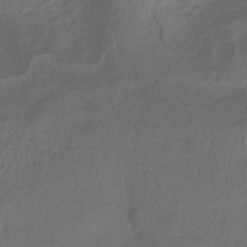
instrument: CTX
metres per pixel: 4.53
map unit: HNhu
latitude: -40.9542
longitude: 92.3684
